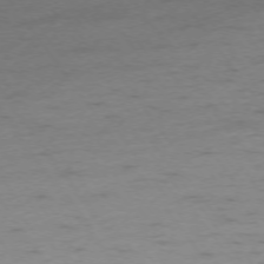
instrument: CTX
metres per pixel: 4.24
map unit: Ap
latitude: -74.3307
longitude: -79.5371
